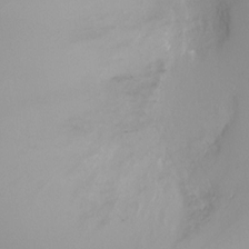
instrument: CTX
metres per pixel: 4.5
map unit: Ht
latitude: -4.6518
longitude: -24.4034
